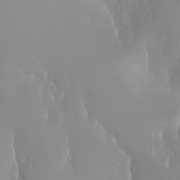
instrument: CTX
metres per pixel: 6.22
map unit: Aa
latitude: -13.4266
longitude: -59.7261
